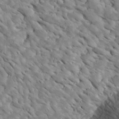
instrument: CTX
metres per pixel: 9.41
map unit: Htu
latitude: 2.4412
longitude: 142.8408
